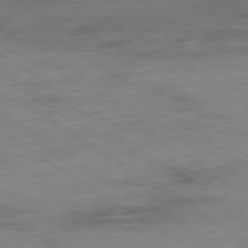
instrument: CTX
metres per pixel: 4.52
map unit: Ap
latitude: -80.0850
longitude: -53.1970
